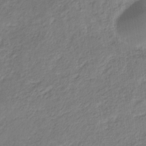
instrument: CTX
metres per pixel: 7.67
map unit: eHb
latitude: -29.7289
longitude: 67.1998
